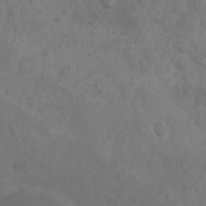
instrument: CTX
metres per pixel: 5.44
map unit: Nhu
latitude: 6.4412
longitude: -19.5749
